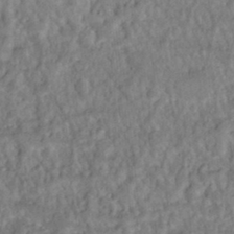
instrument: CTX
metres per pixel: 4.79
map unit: Hto
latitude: 16.0822
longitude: -35.4615
